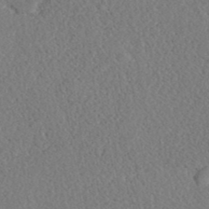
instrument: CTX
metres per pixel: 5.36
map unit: ANa
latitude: 39.9150
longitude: 18.8219
